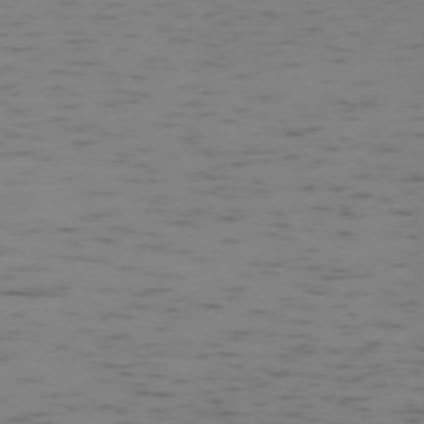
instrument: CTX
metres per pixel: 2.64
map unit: Ap
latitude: -73.8800
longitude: -72.8758
